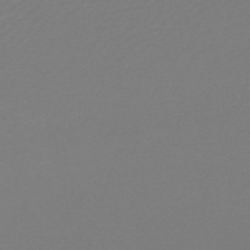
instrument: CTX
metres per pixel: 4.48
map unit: lHb
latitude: -47.4454
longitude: 69.3887
